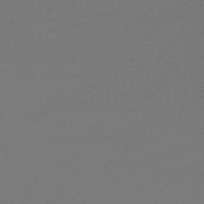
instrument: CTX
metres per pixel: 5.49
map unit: lHb
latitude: -43.7477
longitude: 75.2565
